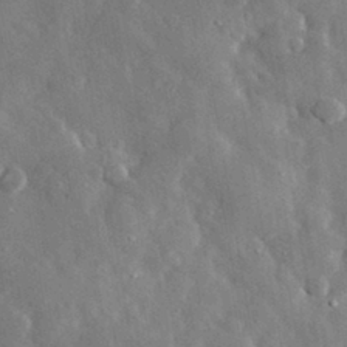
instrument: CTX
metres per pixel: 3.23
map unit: lHvf
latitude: 33.2915
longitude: -87.0647
